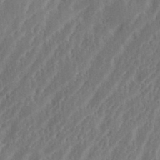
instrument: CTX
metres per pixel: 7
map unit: eHh
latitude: 34.7057
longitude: -133.4426
